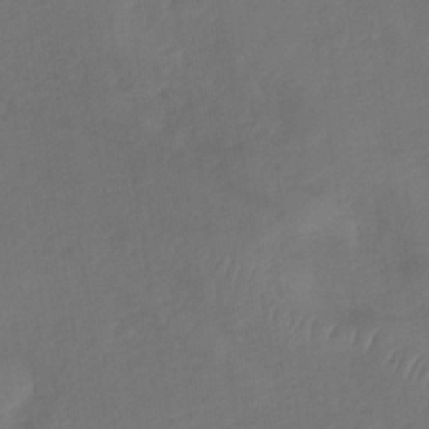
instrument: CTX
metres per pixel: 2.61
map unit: lHb
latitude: -34.8975
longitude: 67.4076
